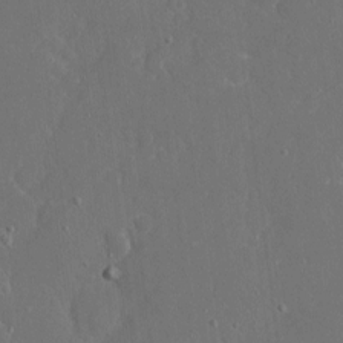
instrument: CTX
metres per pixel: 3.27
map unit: eHh
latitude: 5.6883
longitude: -68.3656
